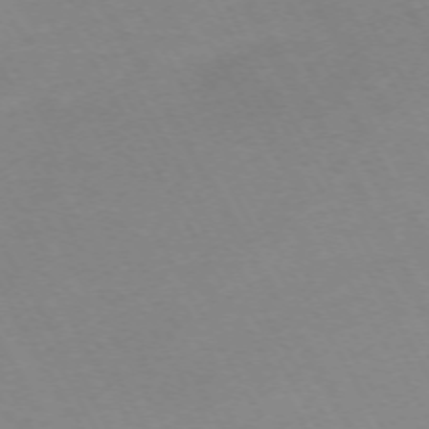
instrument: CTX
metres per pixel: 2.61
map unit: Hpe
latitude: -72.1417
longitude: 9.0108
